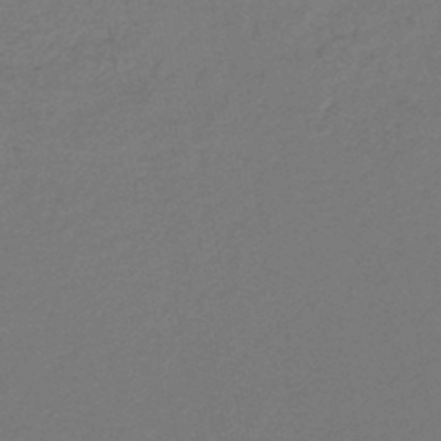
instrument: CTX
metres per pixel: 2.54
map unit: lHb
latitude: -43.6154
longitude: 76.4629
